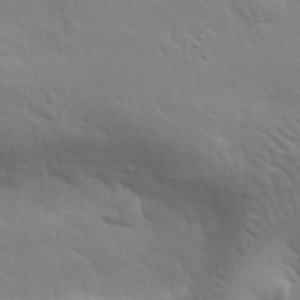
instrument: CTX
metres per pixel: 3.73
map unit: lHvf
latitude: 32.9514
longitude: -82.6868
